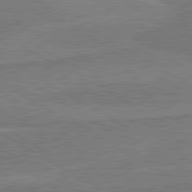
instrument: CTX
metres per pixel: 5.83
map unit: lApd
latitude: 80.4223
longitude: -175.9150
